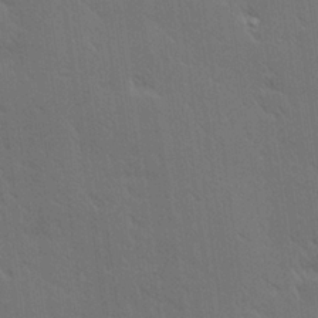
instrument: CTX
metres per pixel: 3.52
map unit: Hve
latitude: 27.1025
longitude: -93.9528
